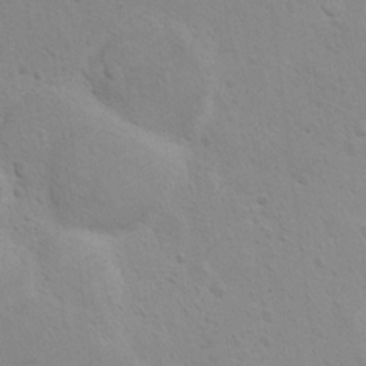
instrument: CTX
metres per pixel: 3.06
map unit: Hto
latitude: 10.3467
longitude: -35.5749
